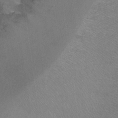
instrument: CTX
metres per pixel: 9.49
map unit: Ht
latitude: -8.7652
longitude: -36.6491
